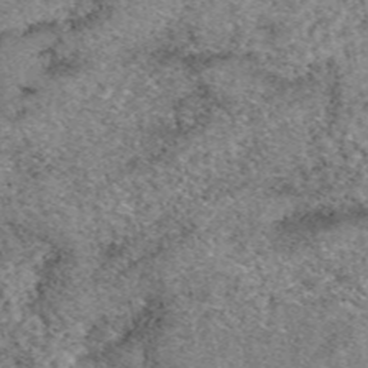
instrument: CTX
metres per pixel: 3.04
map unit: eAb
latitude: 49.9339
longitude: 109.6722
